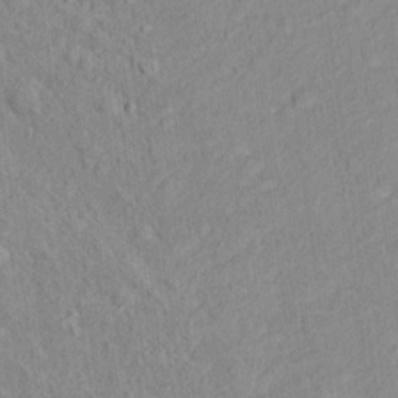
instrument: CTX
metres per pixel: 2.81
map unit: Nhu
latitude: 16.1389
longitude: -32.1956
